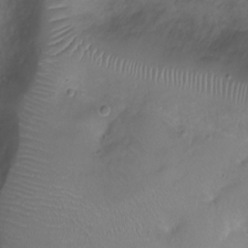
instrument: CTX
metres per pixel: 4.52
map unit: Ht
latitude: -7.5021
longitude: -18.5545
